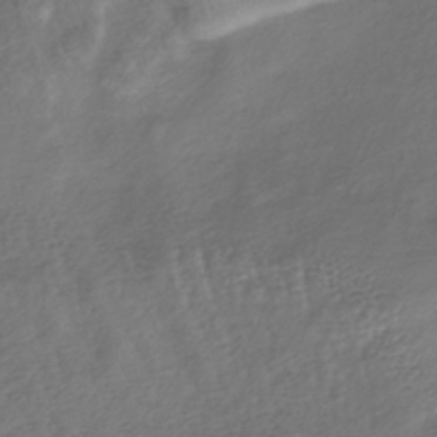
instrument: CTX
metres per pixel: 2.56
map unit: lHb
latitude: -38.7463
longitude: 69.8611
